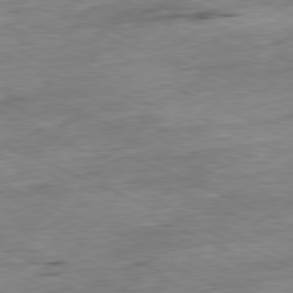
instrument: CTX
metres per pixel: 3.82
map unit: Ap
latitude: -81.2187
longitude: -86.8947
